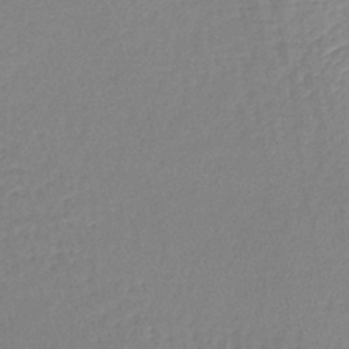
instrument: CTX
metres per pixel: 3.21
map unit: lHb
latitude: -41.7666
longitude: 59.0675
